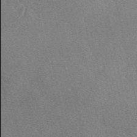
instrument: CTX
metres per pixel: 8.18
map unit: eAb
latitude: 46.9325
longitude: 114.0094
